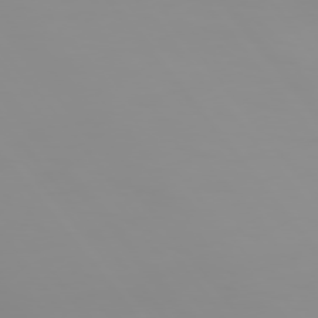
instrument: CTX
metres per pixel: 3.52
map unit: Hpe
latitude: 75.4049
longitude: -127.0837
